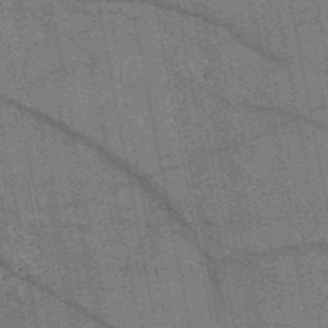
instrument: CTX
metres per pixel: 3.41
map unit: HNb
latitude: -53.8422
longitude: -41.0647
